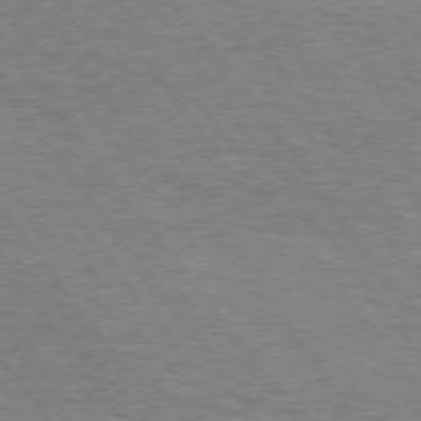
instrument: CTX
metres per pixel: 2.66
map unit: Hpe
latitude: 75.2537
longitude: -150.7057
